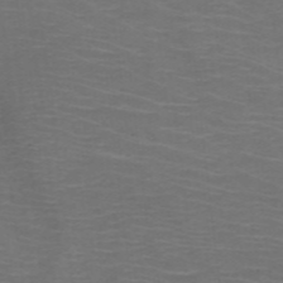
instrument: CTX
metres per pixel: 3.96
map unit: HNb
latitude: -49.1809
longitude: -45.8016
